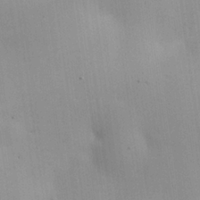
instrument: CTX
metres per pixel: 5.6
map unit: Nhu
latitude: 26.1011
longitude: -69.1970
